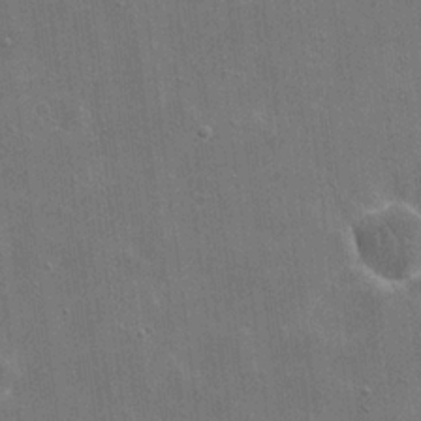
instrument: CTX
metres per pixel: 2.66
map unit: eHh
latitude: 20.4790
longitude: -66.3656
